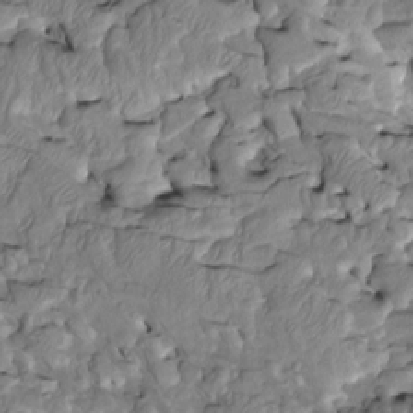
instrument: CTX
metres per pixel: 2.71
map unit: Htu
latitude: -2.8408
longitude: 149.6533
